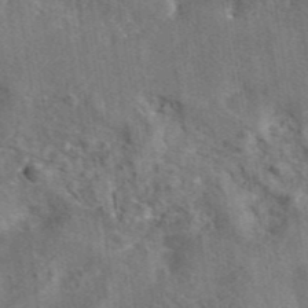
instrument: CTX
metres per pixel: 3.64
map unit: eAb
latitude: 44.5923
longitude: 111.0108
